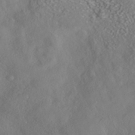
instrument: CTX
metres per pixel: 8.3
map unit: HNhu
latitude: -41.1242
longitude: 102.6330
